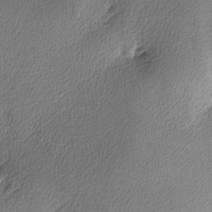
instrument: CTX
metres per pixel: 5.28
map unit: lHvf
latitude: -13.0109
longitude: -101.3860
